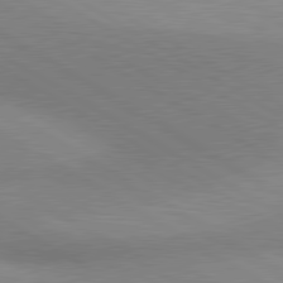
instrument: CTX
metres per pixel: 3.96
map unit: lApd
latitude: 80.4412
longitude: 126.3306
